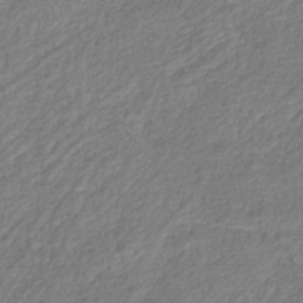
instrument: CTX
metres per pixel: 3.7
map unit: eHb
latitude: -38.5763
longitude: 81.1620
